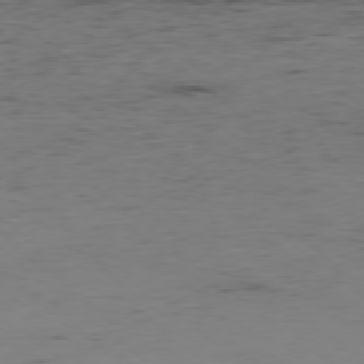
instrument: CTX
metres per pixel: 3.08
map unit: Hpe
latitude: -78.3873
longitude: 12.8408
